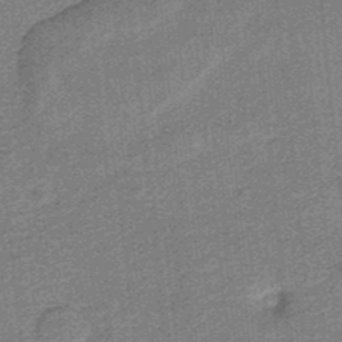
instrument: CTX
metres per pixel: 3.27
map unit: HNb
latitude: -36.0472
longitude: 57.5210
